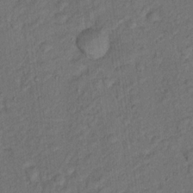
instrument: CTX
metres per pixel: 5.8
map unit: Hto
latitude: 15.6694
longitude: -31.1592
